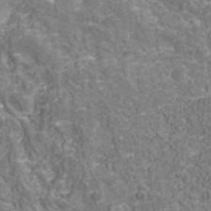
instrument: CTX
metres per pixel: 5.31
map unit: Nhu
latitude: -39.1053
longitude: -85.1781
